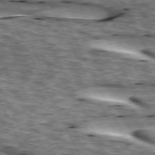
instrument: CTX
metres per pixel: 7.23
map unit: lApd
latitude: 73.8962
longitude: -55.0080
